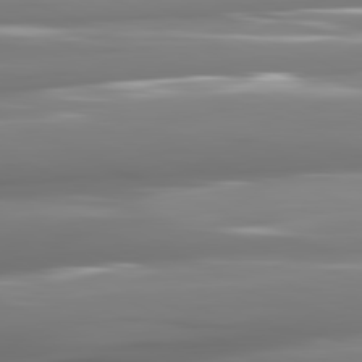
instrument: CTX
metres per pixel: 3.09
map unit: lApd
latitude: 81.3293
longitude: -142.2145
